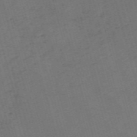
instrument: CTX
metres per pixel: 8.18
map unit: Nve
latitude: -59.6343
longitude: 57.1620
